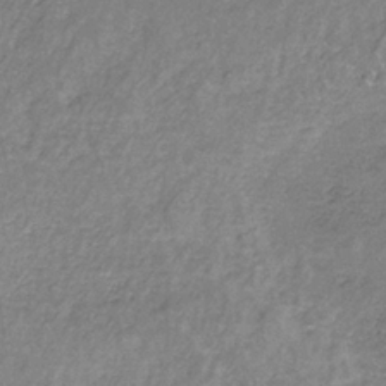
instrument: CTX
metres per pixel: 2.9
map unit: HNb
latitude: -33.5399
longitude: 59.3887
